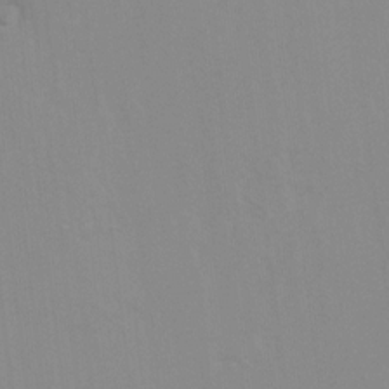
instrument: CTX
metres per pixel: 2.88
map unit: Hto
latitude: 7.6316
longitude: -34.7246
